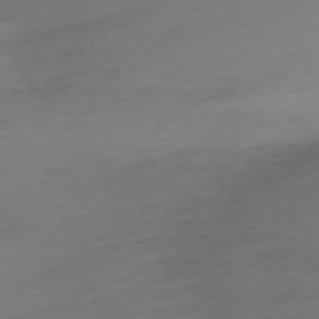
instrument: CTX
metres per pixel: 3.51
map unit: Ap
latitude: -75.5022
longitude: -71.7261
